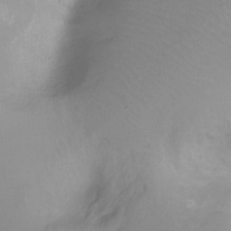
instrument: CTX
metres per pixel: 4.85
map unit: Nhu
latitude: -14.8975
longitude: -26.4223
